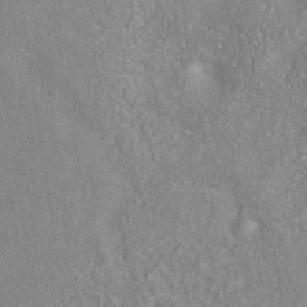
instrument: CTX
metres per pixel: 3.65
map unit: ANa
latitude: -36.5384
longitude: 94.6896
